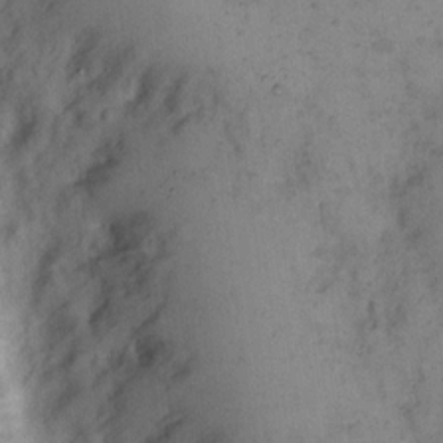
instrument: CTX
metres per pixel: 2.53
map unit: eHh
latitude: 10.7624
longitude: -62.3845
